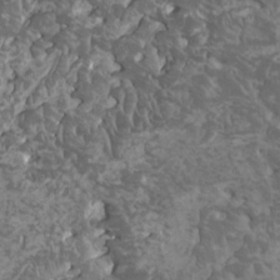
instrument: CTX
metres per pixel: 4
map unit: HNhu
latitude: -0.3496
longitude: 1.5022
